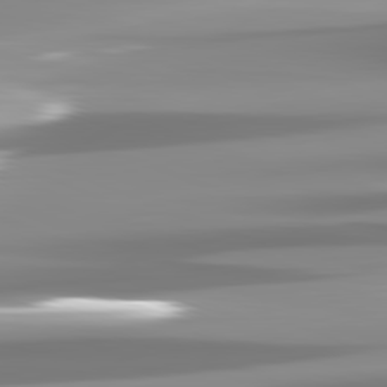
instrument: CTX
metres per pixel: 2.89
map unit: lApd
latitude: 82.1766
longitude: -138.6868
